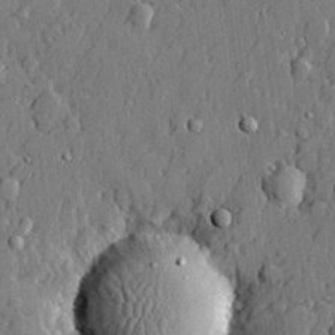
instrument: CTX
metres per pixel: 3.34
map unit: lHvf
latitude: 21.6883
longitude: 143.8044
